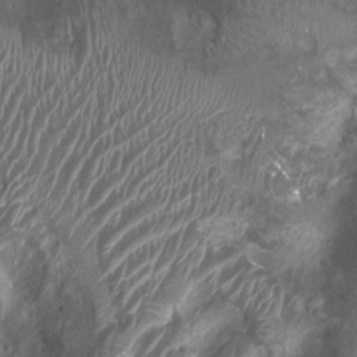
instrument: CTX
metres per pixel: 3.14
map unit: Ht
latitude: 2.8947
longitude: -19.4615
